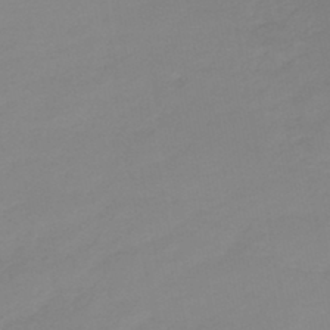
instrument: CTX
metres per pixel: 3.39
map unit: eHb
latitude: -45.0675
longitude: 85.7099
